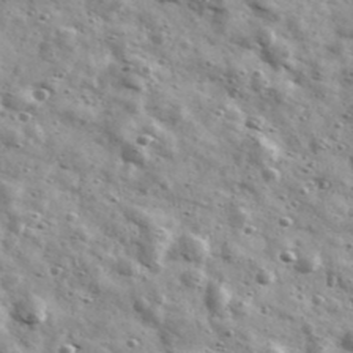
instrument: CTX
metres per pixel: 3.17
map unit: Ave
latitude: 41.4804
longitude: -106.9325
